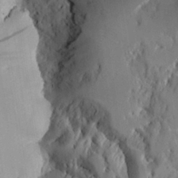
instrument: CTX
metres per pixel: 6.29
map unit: Aa
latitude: 26.8380
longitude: -131.0837
